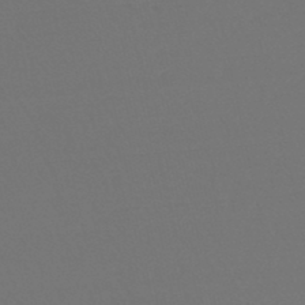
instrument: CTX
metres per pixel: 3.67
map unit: lHb
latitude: -46.8975
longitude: 64.6897
